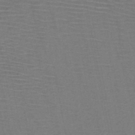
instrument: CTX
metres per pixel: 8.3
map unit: HNb
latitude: -46.6329
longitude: -40.2900
